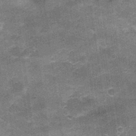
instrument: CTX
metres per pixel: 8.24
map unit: Nhu
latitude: 2.3656
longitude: -17.0080
